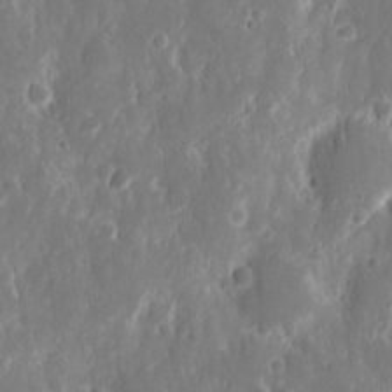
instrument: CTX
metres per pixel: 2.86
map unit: eHh
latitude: 12.4412
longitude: -72.3279
